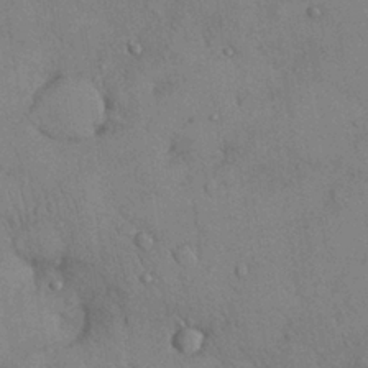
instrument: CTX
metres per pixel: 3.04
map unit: Nhu
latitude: 28.3845
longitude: -70.7813
